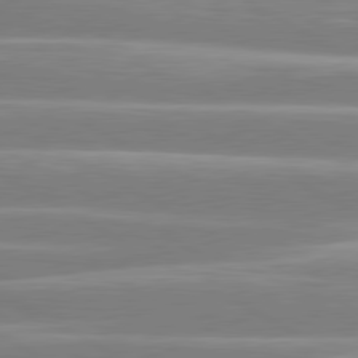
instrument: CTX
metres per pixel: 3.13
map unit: lApd
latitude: 80.6113
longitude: -128.6868
